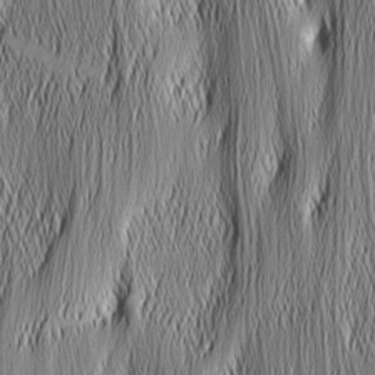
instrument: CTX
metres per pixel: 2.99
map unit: Nhu
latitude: -4.5951
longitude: -152.2145
